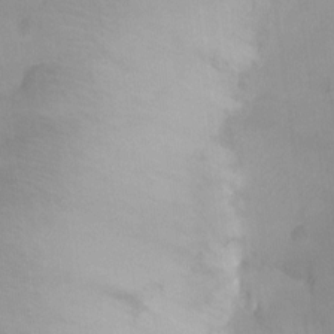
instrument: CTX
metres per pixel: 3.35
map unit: Ht
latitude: -8.5952
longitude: -34.5734
